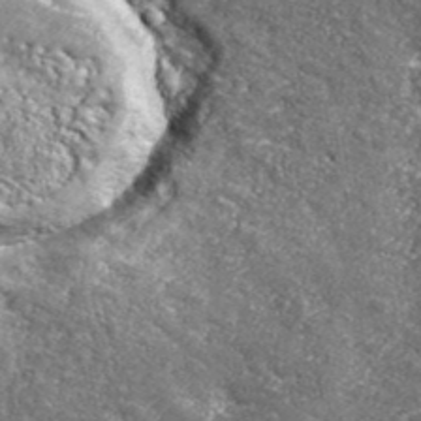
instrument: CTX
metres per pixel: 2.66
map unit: eHh
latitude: 42.6868
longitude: -90.3467
